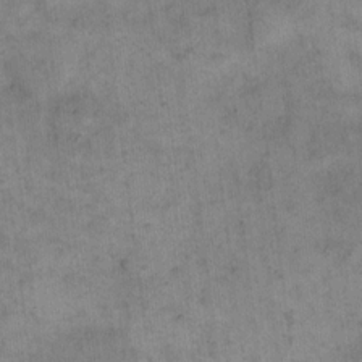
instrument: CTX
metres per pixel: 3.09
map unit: eHh
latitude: 14.6680
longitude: -66.8002
